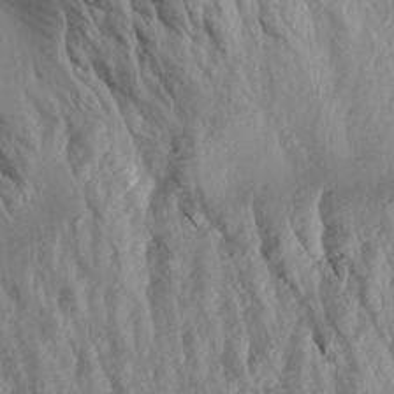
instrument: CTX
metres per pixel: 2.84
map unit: Aa
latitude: 19.1781
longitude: -147.0081
